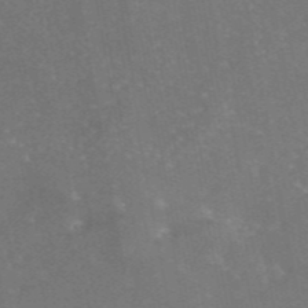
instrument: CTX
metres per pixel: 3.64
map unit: eAb
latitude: 46.3845
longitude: 115.4454
